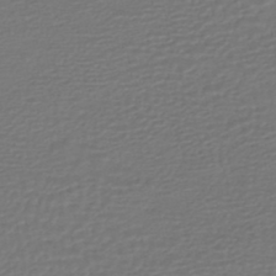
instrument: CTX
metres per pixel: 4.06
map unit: HNhu
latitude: -46.8975
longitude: 95.9178
